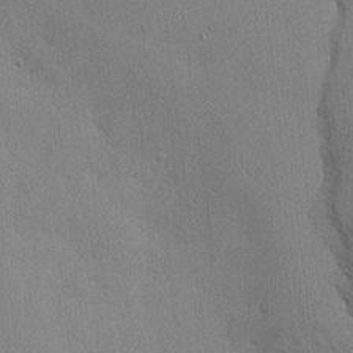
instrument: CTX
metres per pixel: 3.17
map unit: HNhu
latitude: 6.5735
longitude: -2.9891
